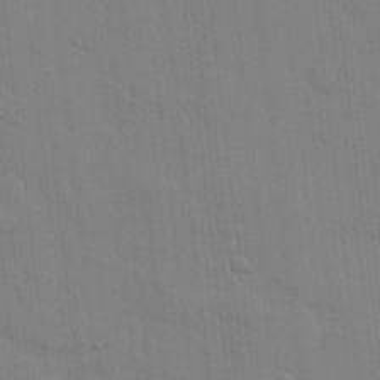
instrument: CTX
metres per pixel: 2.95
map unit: lHvf
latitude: 17.3860
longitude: -113.3859
